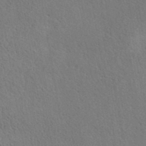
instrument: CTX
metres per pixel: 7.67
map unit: eAb
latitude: 40.5923
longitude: 105.6910
